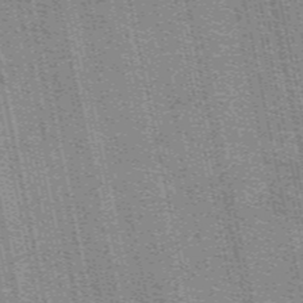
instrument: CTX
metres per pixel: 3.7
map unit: eAb
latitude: 49.3671
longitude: 105.7855
